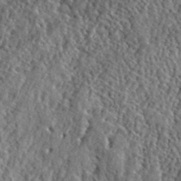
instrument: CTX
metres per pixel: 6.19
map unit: lHvf
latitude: 41.0647
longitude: -88.9703
